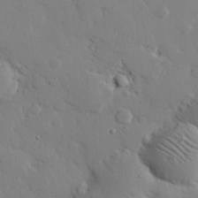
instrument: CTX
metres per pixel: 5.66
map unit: eHh
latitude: 28.2522
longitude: -81.4993
